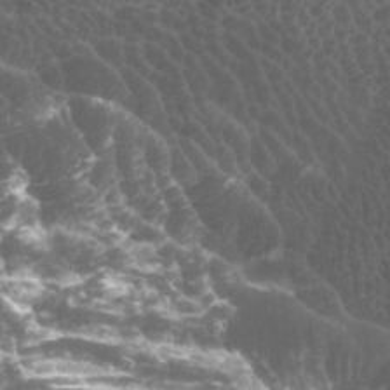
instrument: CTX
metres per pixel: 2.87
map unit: Htu
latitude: -1.1620
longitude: -76.6679
